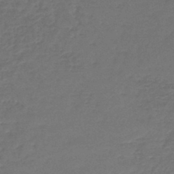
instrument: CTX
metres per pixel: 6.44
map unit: lHb
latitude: -46.0283
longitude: 63.2754
